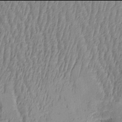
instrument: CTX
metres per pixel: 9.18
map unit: Htu
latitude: -6.0094
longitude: 176.0094
